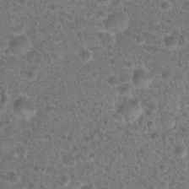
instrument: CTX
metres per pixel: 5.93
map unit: Hto
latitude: 19.1592
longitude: -40.8569
